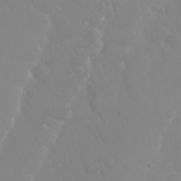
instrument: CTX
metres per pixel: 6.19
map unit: Nhu
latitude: 23.0647
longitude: -64.5546
